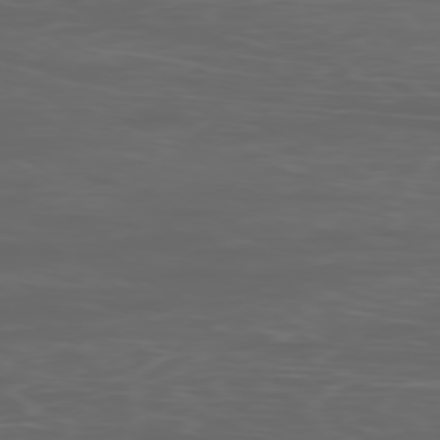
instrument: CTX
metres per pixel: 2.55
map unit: Ap
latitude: -79.0108
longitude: -75.7261
